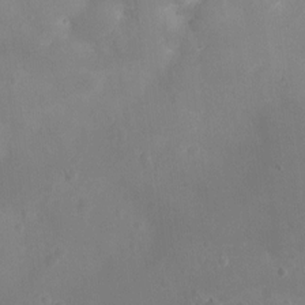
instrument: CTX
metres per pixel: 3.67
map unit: Ht
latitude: -11.7478
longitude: -21.3293
